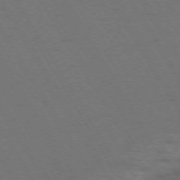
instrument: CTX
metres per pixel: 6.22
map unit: Ap
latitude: -74.2362
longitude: -74.1578
